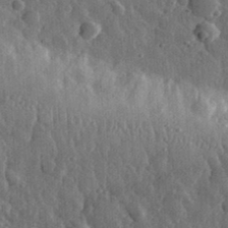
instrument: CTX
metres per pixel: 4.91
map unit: eHh
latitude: 33.4804
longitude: -80.1389
